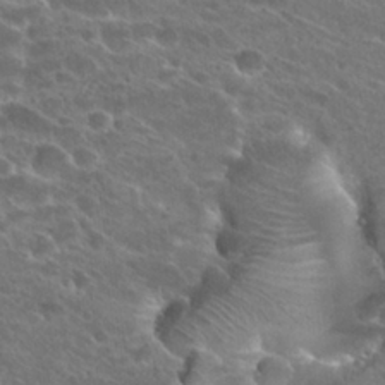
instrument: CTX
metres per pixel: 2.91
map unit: Hto
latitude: 27.7639
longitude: -39.0458
